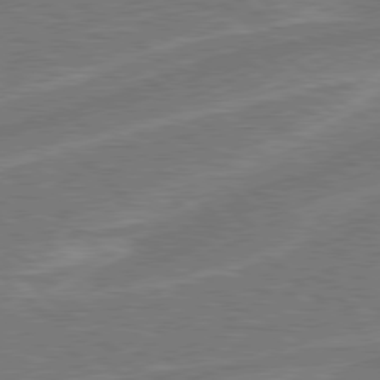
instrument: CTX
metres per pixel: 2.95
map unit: Hpe
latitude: 78.5357
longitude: -152.3845
